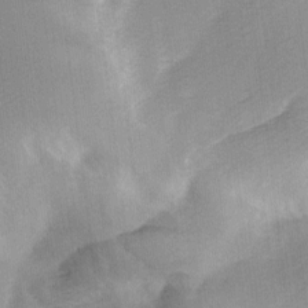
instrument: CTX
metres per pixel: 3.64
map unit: Ave
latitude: 10.3278
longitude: -106.7435
